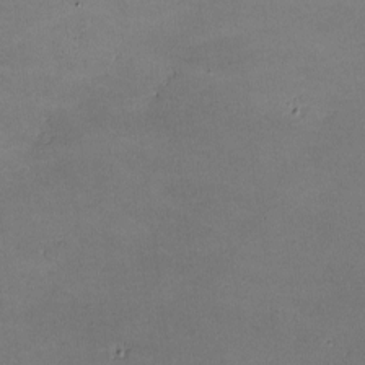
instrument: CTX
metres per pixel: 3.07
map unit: lHvf
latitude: -10.4062
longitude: -103.1214
